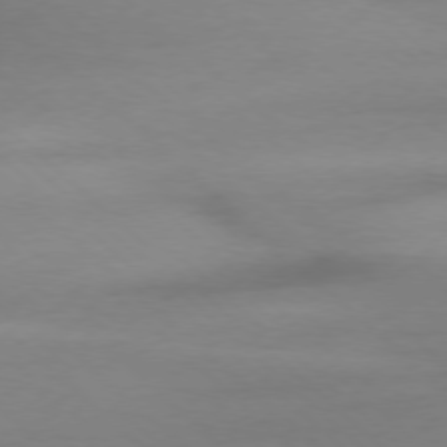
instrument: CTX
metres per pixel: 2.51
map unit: Ap
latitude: -78.1794
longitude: -70.4601
